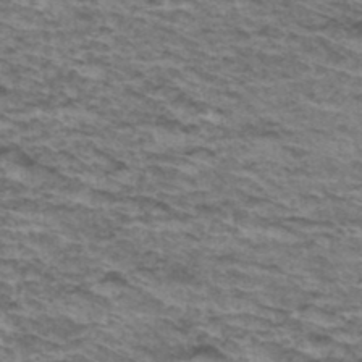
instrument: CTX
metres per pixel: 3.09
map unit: Hto
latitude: 36.5357
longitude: -43.1970
